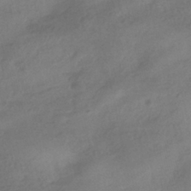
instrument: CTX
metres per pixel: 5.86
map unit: HNhu
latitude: -40.3684
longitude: 98.5574
